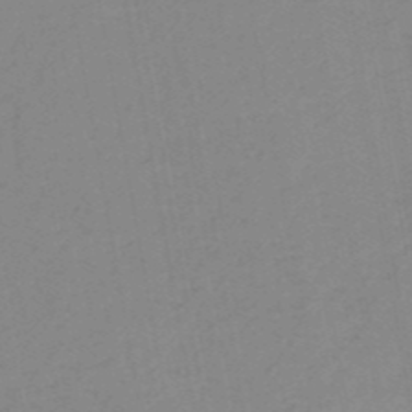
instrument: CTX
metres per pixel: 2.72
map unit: HNb
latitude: -51.0108
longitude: -51.4237
